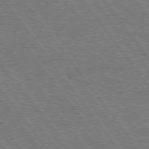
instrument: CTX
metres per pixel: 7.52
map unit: Hpe
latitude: 74.7246
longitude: -139.4804
